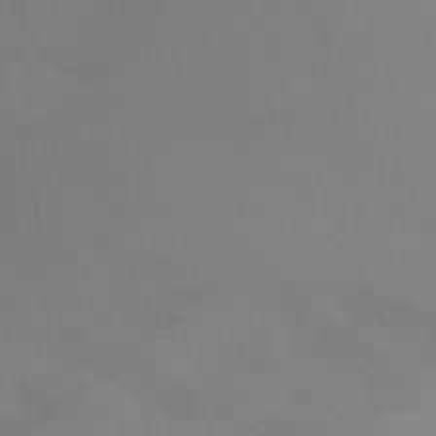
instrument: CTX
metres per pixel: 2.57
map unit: Ht
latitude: -1.9745
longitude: -32.5735
